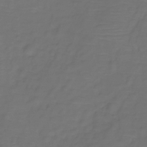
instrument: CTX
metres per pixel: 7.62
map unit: Hve
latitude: -31.2565
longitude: 94.3306
